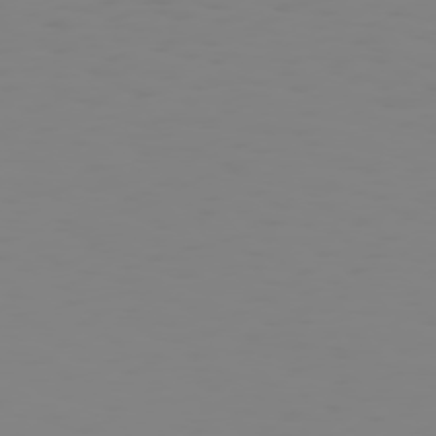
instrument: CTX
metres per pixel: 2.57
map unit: Hpe
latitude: 74.2712
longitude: -126.4223
